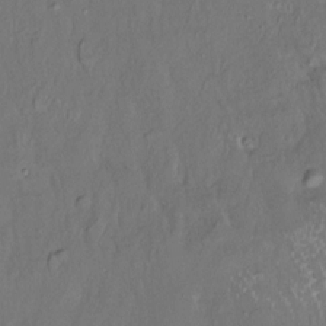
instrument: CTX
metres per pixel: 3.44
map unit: HNhu
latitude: 4.4601
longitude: 8.3873
